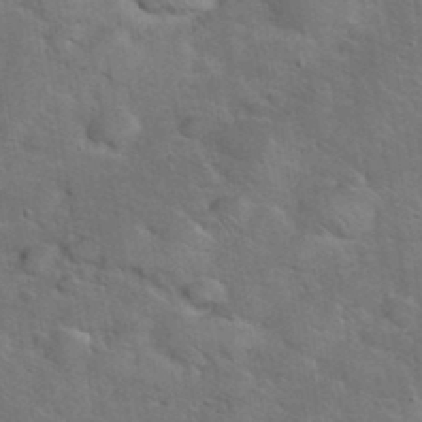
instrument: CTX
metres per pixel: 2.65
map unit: eHh
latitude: 37.8961
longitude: -65.9150
